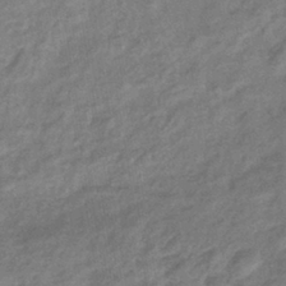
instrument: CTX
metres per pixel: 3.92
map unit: eHb
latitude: -40.8786
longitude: 80.3307
